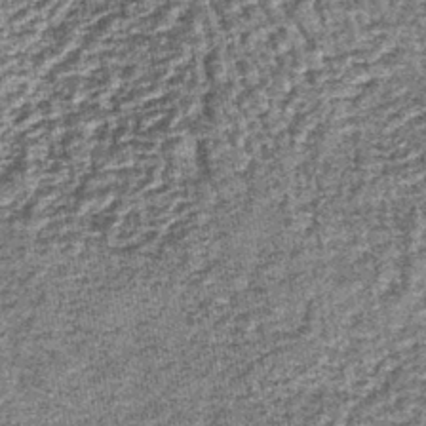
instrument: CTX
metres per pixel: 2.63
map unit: lHb
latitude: -39.3509
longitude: 64.9542
